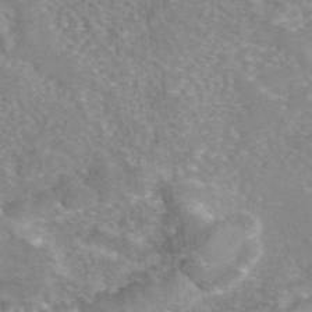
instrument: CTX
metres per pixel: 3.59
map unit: eAb
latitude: 45.4615
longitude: 105.4076
